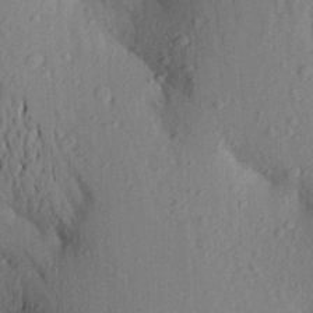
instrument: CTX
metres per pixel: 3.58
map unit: Aa
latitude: 24.3089
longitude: -150.4601
